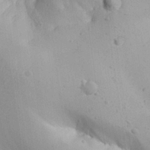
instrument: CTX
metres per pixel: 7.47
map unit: Aa
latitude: 27.3293
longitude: -128.7813
